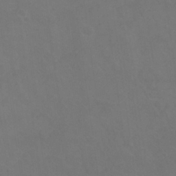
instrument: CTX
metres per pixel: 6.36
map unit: Nhu
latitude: 26.7435
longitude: -54.2144
